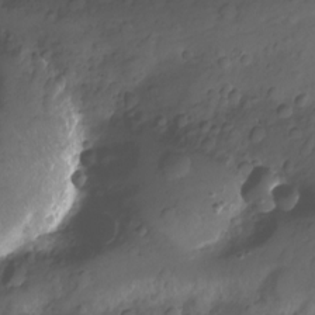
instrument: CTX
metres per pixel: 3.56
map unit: Nhu
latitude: -11.0487
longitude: -35.8016
